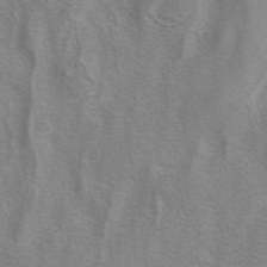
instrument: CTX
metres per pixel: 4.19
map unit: eAb
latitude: 40.9702
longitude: 105.9178
